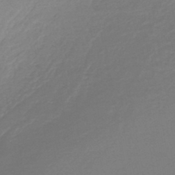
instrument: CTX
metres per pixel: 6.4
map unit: lHb
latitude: -44.6896
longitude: 69.1998
